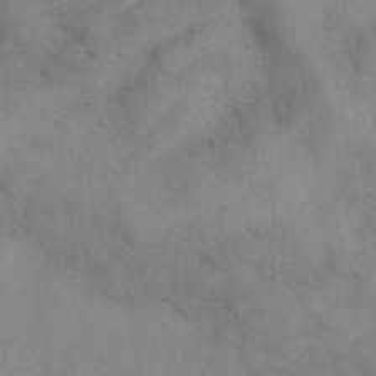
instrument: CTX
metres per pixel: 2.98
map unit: eAb
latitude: 40.8757
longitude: 108.4251
